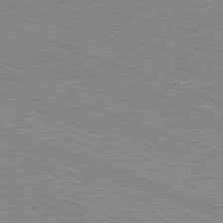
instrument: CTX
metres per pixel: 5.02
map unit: Ap
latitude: -81.4644
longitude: -74.6679
